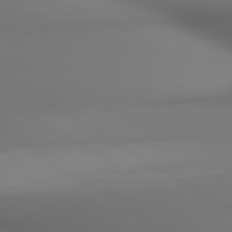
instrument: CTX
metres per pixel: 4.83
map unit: lApd
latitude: 80.5168
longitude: 137.5966
